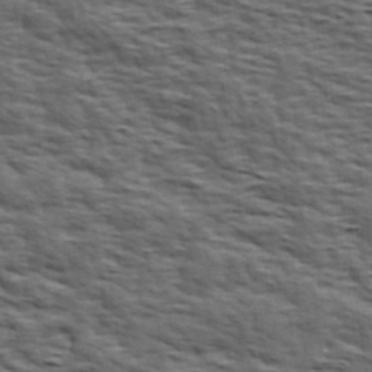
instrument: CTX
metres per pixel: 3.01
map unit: Hve
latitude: 31.8206
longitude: 149.5210
